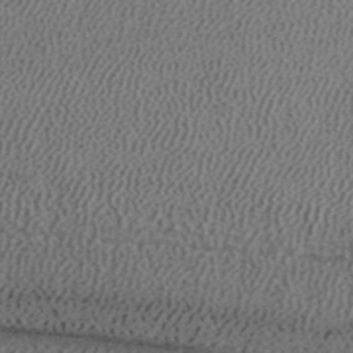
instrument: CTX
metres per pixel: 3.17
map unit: ANa
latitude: 39.4048
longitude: 24.6707
